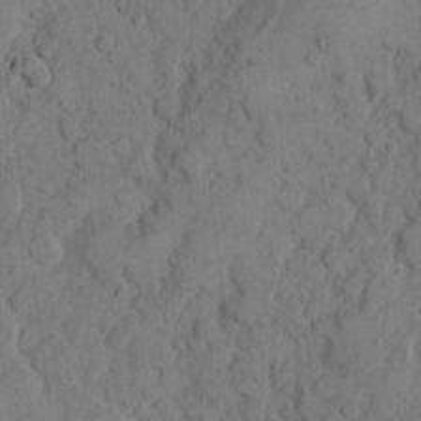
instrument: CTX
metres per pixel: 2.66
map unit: eHh
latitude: 9.4804
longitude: -64.8380
